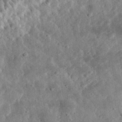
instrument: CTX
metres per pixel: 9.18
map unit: eHh
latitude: 34.4979
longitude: -78.7058
